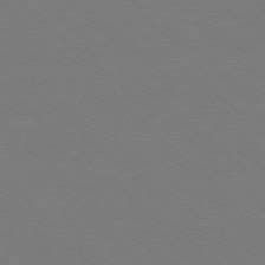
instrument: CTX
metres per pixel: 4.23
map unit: Ap
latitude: -77.7667
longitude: -69.8017
